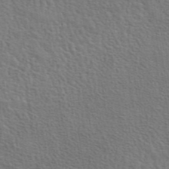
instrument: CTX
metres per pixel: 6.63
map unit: eAb
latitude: 43.8772
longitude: 112.0850
